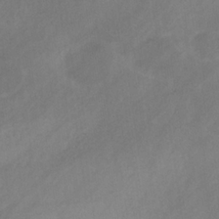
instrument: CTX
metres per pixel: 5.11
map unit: HNb
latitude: -31.2187
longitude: 62.9352
